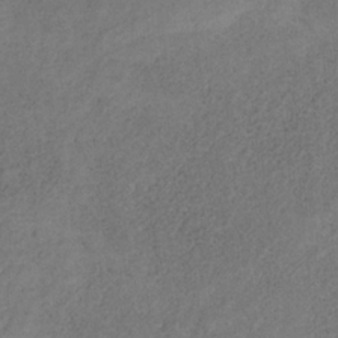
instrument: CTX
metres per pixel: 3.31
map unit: HNb
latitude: -32.3496
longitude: 58.5951
